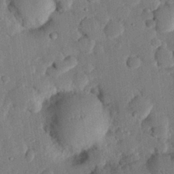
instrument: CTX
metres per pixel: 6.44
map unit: eHh
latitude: 25.7449
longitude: -81.3859
